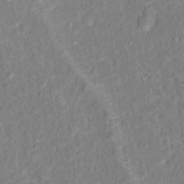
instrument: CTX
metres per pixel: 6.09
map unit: Hto
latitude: 12.5546
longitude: -38.3278
